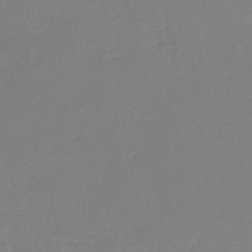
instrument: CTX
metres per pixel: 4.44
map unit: lHb
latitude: -45.2565
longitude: 72.2550
